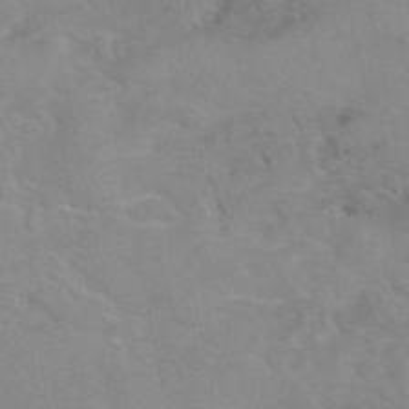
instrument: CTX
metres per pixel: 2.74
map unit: eAb
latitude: 49.4804
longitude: 104.3495
